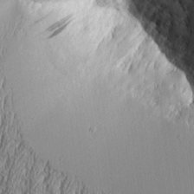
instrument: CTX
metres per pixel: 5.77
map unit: Aa
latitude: 9.0459
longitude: -129.6883
